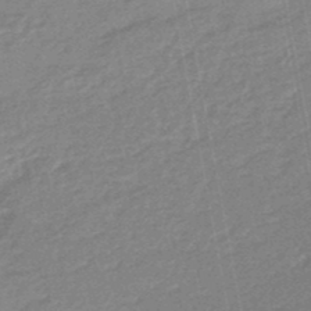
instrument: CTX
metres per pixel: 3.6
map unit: HNhu
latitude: -47.3887
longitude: 89.7477
